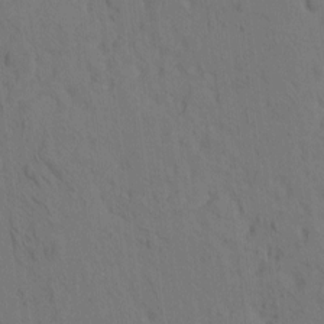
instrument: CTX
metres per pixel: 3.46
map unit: eHh
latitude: -1.2187
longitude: 17.6344
